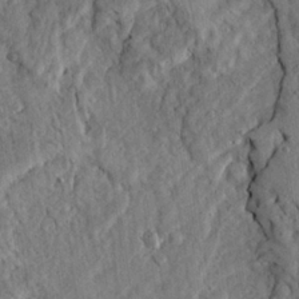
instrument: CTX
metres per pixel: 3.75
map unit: Ave
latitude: 23.6127
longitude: -133.0836
